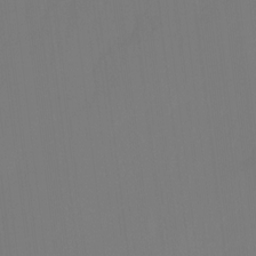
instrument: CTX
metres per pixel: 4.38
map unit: Ht
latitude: -14.9731
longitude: -48.4412
